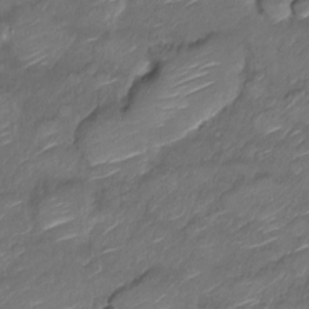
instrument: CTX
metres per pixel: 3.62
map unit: Nve
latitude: -18.2739
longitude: 107.4266
